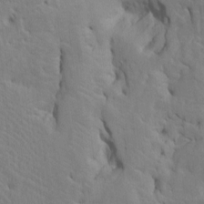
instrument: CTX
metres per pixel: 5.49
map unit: Htu
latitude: -6.5384
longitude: 144.6896
